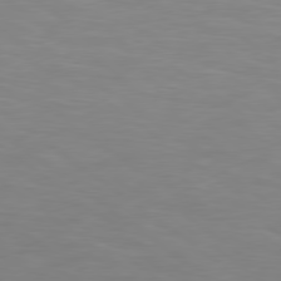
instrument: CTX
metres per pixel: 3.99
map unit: Hpe
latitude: 78.5168
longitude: 175.0675
